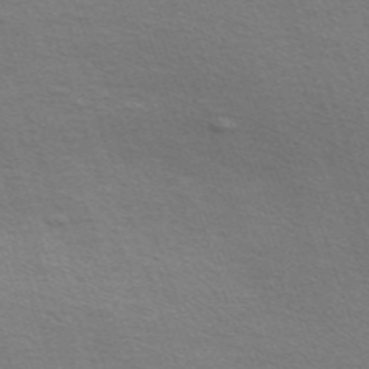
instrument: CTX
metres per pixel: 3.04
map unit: Nve
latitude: -56.8786
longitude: 59.7288
